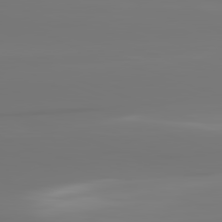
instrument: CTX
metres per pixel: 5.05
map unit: lApd
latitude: 82.0822
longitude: -146.1578
